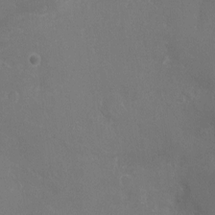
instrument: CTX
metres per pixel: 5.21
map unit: Ht
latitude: -4.1228
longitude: -17.7261
